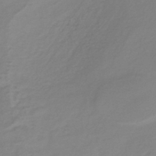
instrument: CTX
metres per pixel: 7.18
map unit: lHb
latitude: -38.0850
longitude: 71.8800
